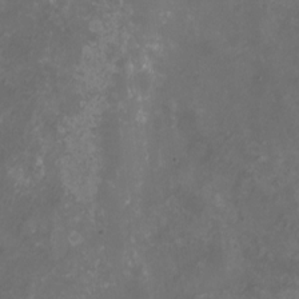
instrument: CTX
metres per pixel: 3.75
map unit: Nhu
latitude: -12.7274
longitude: -74.3656
